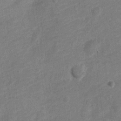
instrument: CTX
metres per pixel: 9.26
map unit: Nve
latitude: -18.7841
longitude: 108.9353
